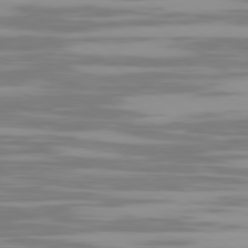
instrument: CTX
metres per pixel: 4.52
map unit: Ap
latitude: -79.8422
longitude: -103.2726
